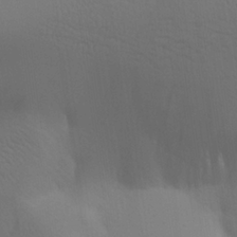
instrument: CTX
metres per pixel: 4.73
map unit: Aa
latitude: 25.9717
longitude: -143.3482
